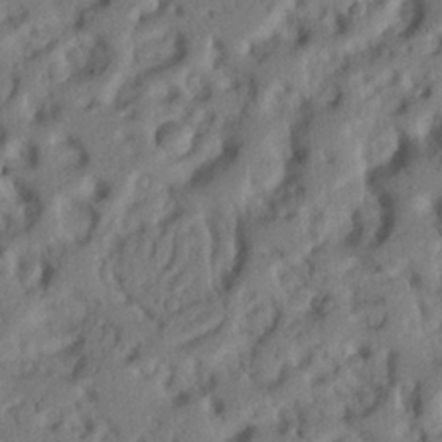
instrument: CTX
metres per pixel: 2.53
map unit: Nhu
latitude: 20.9136
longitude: -76.9702
